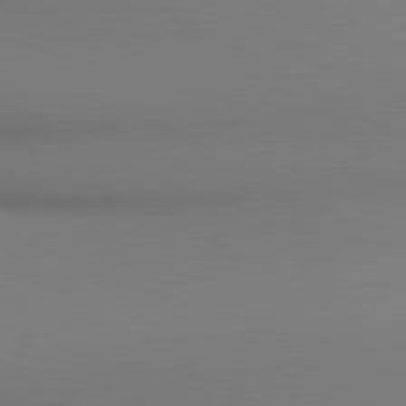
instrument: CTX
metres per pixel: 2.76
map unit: lApd
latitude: 80.4412
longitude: 132.8786
